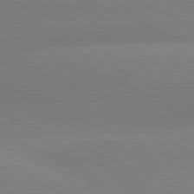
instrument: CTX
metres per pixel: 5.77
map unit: lApd
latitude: 81.5749
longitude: -155.4615
